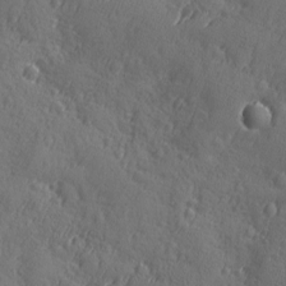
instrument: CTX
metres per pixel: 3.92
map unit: Ave
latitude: -9.0675
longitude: -119.0269
